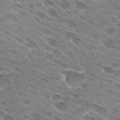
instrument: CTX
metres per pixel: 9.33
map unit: Hto
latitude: 28.8758
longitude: -44.0444
